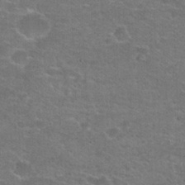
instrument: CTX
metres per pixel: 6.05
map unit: Hto
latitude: 21.7639
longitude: -43.7828
